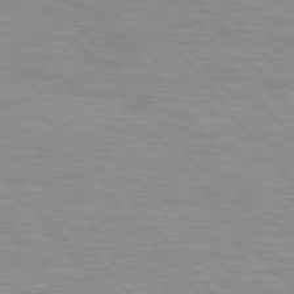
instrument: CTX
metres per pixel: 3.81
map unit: lApd
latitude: 76.1389
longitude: -86.5357
